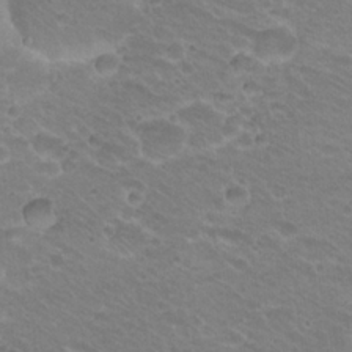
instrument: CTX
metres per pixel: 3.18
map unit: Hto
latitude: 20.6680
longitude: -32.6679
